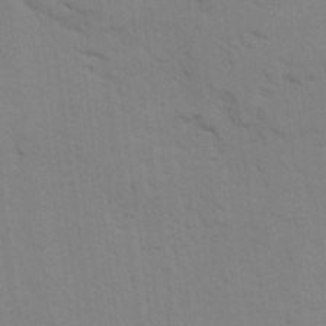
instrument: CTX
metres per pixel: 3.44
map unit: Ave
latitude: 23.9150
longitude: -130.5546
